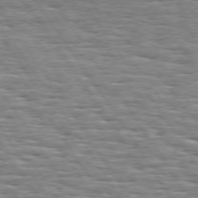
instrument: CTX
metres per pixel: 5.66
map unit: Hpe
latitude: 74.4790
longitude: -138.2522
